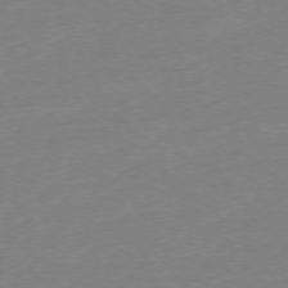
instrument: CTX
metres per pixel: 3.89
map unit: Hpe
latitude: -75.9556
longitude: -11.6505
